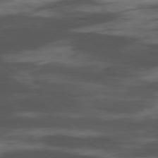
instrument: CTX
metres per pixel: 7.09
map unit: Hpe
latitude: -78.6140
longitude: -19.3292
